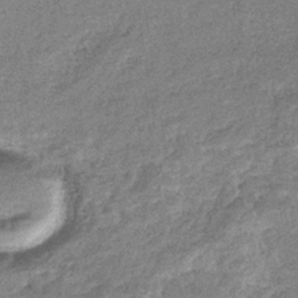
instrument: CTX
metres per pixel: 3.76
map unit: eHb
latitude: -36.4818
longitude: 78.7274
